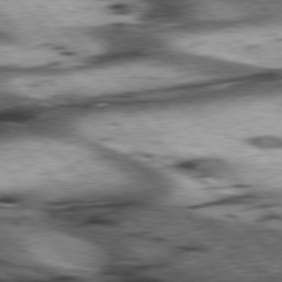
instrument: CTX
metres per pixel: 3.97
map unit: lApd
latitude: 77.1025
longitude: -50.2900
